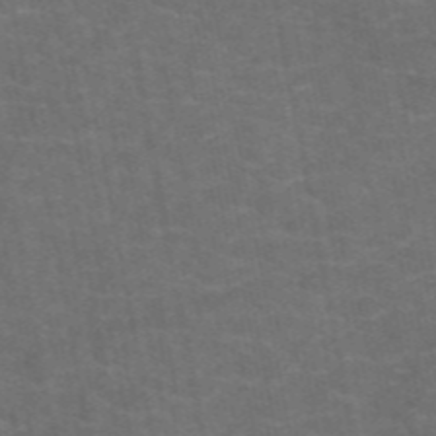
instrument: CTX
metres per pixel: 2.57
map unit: eAb
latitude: 47.7450
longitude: 105.3698
